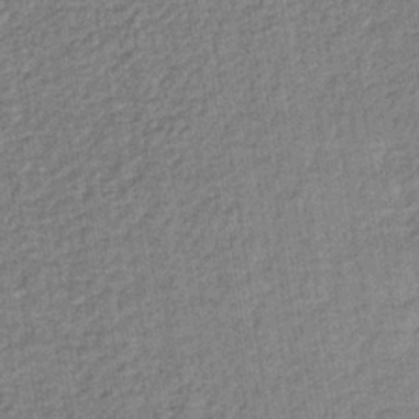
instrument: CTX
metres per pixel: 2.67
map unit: lHb
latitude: -35.7855
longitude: 65.6911
